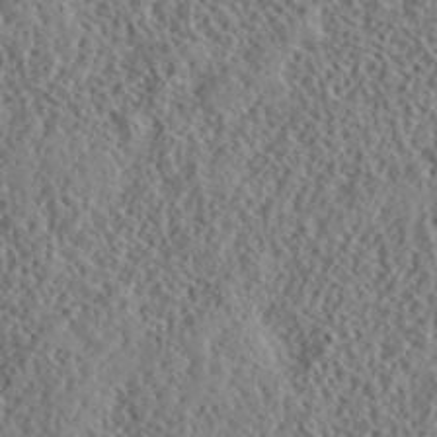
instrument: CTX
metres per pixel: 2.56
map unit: lHvf
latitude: 40.7624
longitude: -88.8002
